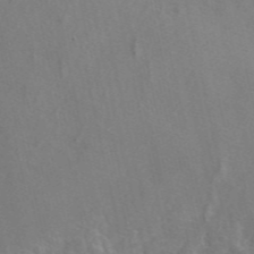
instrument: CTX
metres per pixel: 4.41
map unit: eAb
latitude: 47.3104
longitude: 112.5952
